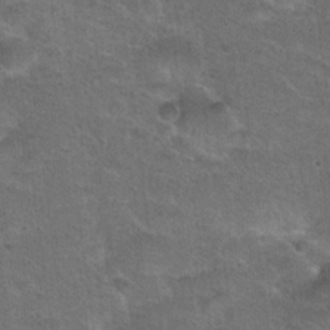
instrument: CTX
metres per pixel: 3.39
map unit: Hto
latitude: 23.8016
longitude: -49.6505
